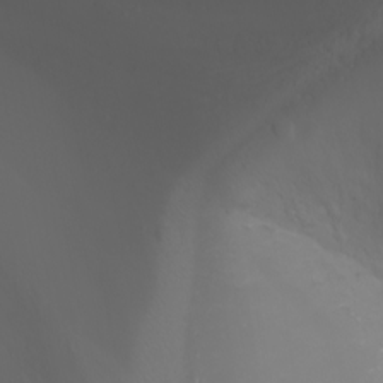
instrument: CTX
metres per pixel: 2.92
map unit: Nhu
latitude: -8.4818
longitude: -82.6112
